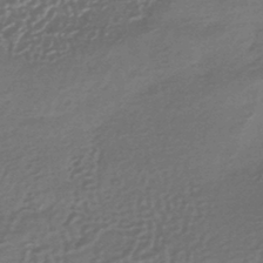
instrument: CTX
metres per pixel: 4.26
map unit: HNhu
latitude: -44.1606
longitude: 93.3888
